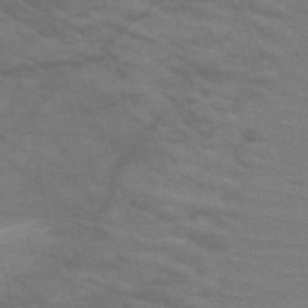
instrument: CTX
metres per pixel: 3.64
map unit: HNb
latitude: -53.0108
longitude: -43.6127
